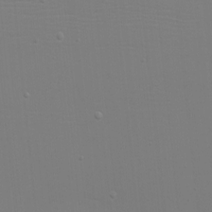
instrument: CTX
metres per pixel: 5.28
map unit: eHh
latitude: -5.8800
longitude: -83.4048
